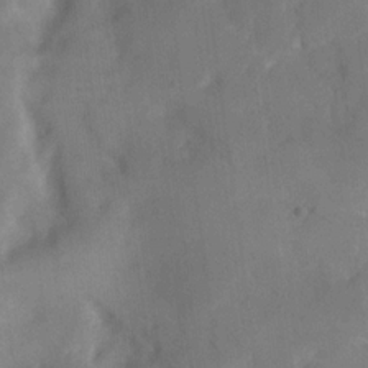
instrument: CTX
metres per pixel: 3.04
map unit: eHh
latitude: 18.3089
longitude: -65.9906
